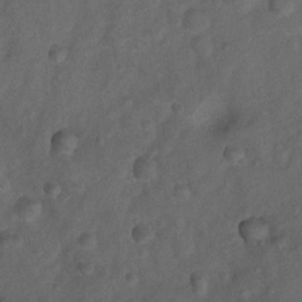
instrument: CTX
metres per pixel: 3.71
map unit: Nhu
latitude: 6.2145
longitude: -23.0647
